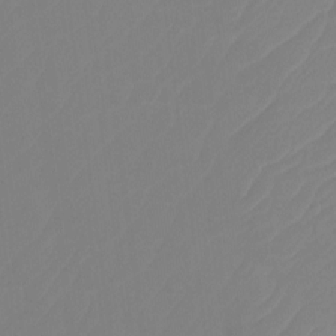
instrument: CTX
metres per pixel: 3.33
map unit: Htu
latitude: -14.0661
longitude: -50.0255
